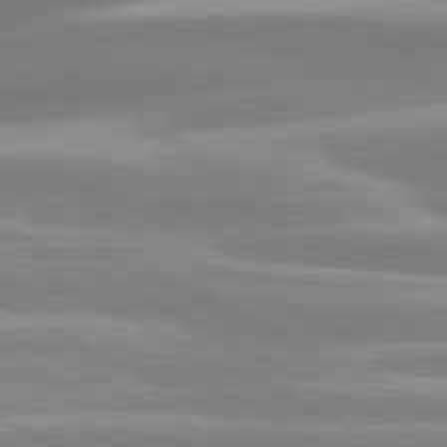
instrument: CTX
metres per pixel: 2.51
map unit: lApd
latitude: 80.3845
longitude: -135.1592
